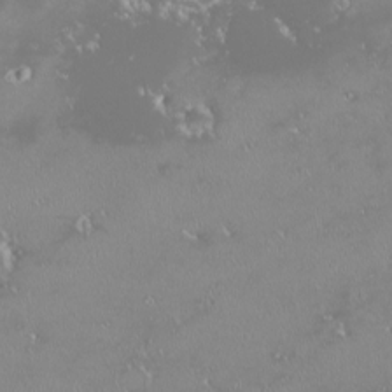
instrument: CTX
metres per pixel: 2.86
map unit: HNhu
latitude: -1.8045
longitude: 11.4077
